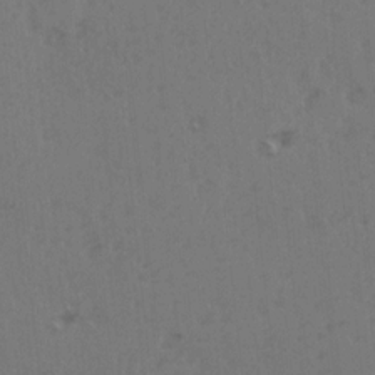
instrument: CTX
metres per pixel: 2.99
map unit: Ave
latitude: 14.6869
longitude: -105.2915
